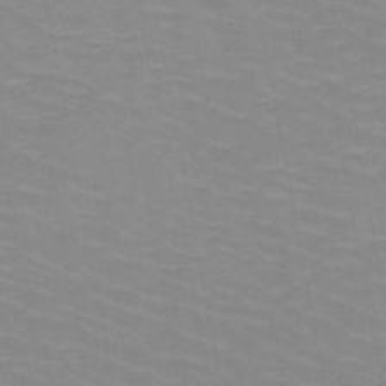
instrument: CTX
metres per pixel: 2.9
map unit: HNb
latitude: -48.2551
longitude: -47.1026
